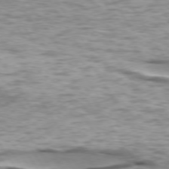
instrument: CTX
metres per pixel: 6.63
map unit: lApd
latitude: 74.1956
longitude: -56.8757
